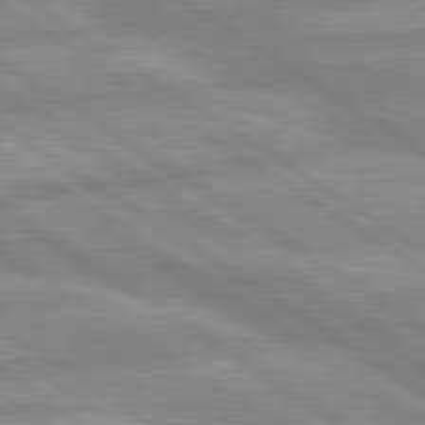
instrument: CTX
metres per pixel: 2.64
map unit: lApd
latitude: 80.0255
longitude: -169.5560
